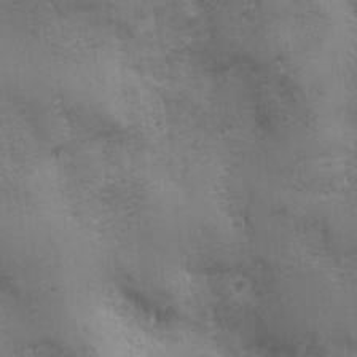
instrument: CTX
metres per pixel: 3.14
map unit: Ave
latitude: -7.2376
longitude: -120.6680
